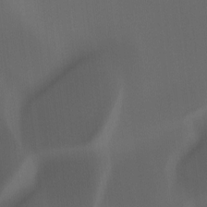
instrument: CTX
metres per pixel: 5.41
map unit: Htu
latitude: -6.7841
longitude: -49.2726
